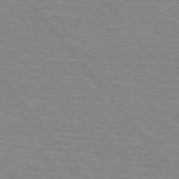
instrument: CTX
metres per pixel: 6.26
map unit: lApd
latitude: 75.6316
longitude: -75.0270
